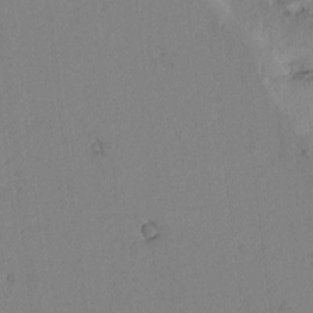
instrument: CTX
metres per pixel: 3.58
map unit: Htu
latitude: -0.5763
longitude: 170.2362
